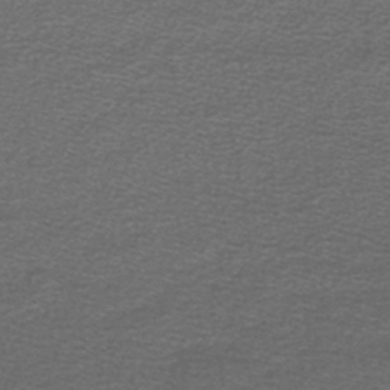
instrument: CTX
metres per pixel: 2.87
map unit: lHb
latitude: -45.1620
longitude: 57.2754
